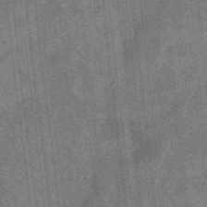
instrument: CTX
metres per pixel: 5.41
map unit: eHb
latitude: -34.8975
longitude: 78.9163
